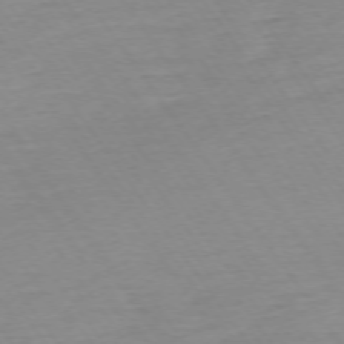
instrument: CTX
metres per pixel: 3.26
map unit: Ap
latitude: -74.5763
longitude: -83.9339
